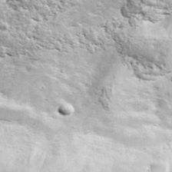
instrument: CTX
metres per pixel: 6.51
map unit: ANa
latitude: 42.6113
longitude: -87.0836
